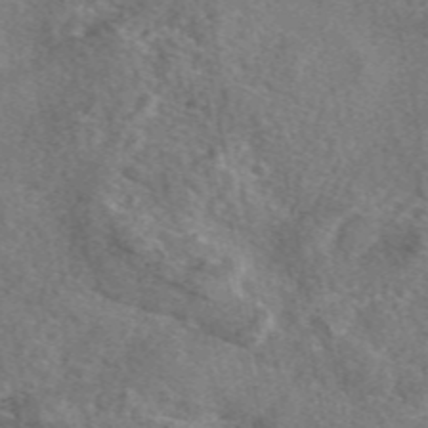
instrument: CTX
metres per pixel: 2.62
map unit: eAb
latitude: 48.3845
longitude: 110.1794
